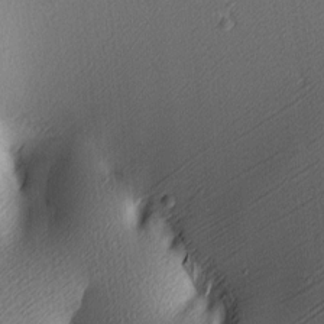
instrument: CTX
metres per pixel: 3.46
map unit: lAa
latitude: 3.9528
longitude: -116.3656
